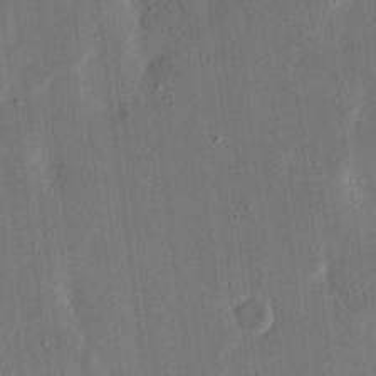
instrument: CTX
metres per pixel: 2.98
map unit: eHh
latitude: 15.3293
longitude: -69.4616
